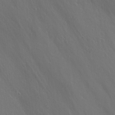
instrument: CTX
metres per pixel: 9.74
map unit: lHvf
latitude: 18.8191
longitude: -117.0459
